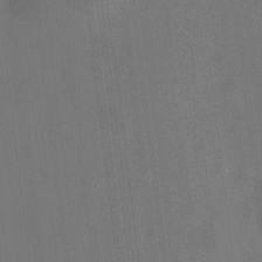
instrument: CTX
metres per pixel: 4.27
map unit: HNhu
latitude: 10.5357
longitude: 10.5196
